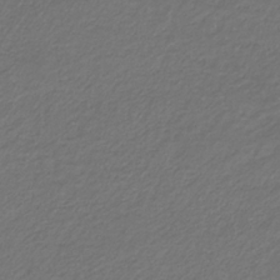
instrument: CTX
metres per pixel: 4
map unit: eHb
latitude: -32.8408
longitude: 70.1039
